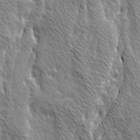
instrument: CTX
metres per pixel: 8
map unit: Ave
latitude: 21.0270
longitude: -135.1214
